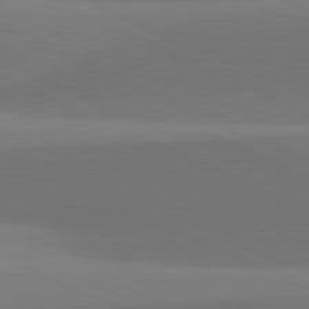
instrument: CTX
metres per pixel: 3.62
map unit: lApd
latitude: 81.6694
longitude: 144.4062
